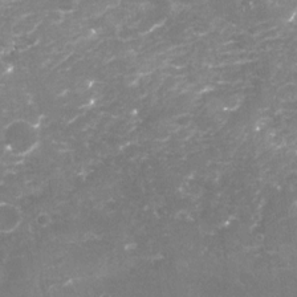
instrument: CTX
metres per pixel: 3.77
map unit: Nhu
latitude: -18.6518
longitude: -57.5182
